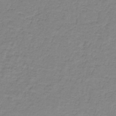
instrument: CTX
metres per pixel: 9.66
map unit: eAb
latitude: -37.2376
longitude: 53.2565
